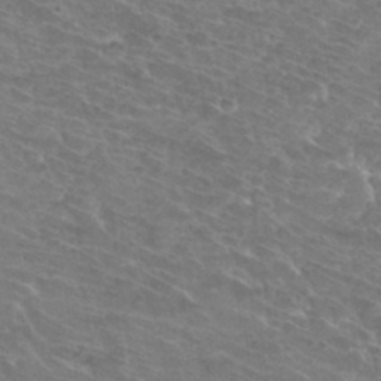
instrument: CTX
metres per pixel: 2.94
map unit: Hto
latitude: 33.6127
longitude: -44.1011
